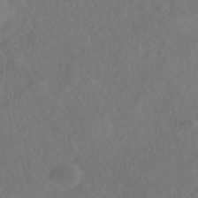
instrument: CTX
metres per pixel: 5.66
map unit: HNhu
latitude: -40.2550
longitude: 104.8408
